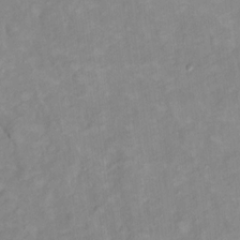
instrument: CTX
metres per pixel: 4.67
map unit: Hto
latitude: 7.5938
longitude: -36.5924
